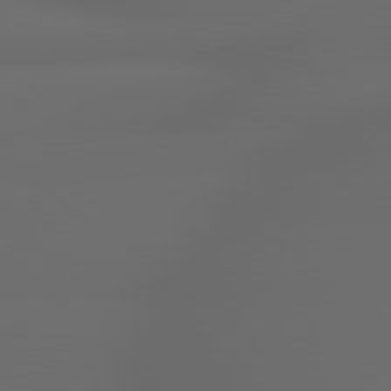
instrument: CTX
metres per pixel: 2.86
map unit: lApd
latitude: 79.1781
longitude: -163.2915
